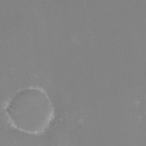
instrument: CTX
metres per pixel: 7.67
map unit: eHh
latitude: -10.7274
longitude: -65.9528
